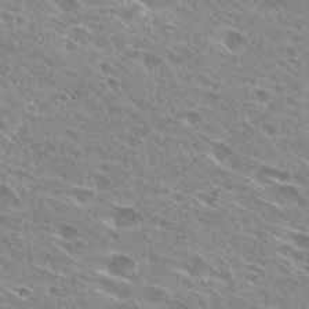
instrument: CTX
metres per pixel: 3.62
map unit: Hto
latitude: 28.1011
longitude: -44.0822
